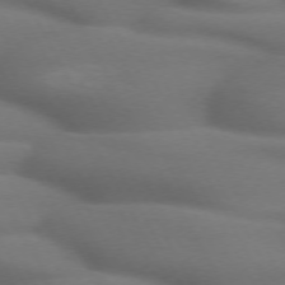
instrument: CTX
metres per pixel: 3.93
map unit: lApd
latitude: 71.6316
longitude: -51.8205
